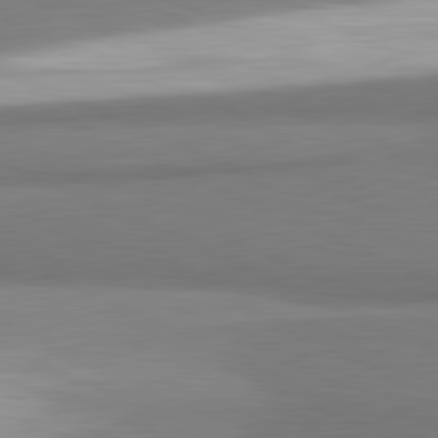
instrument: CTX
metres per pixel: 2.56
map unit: lApd
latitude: 81.2915
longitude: 166.1984
